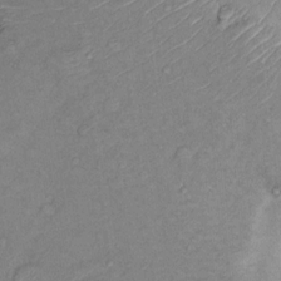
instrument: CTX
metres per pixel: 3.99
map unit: Nhu
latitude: 13.2159
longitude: -28.6112
